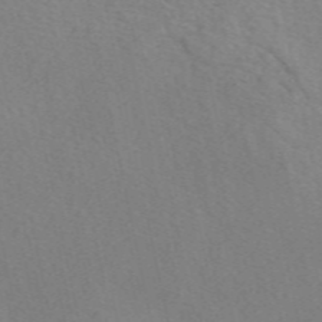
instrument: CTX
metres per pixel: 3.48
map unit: eAb
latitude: 50.5734
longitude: 108.0661
